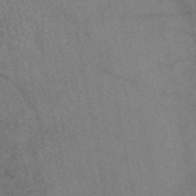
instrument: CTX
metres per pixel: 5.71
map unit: eAb
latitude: 48.3845
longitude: 110.3684
